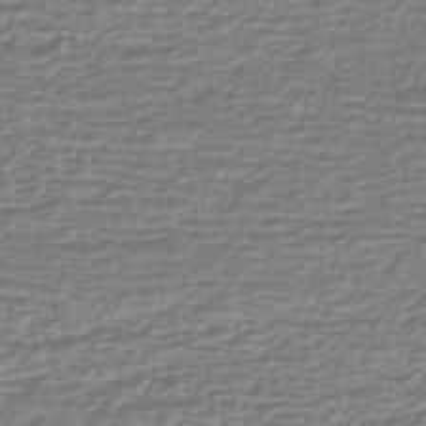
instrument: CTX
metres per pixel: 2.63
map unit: HNhu
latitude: -44.0472
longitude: 98.5196
